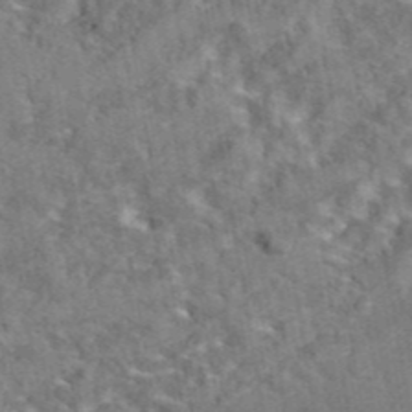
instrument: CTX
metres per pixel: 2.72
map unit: eAb
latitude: 42.9514
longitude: 109.6911
